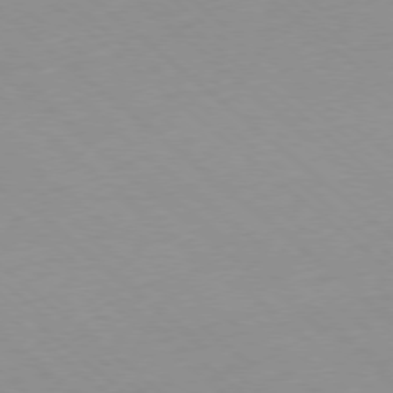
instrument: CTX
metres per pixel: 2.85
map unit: Hpe
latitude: -78.3684
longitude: 14.5007
